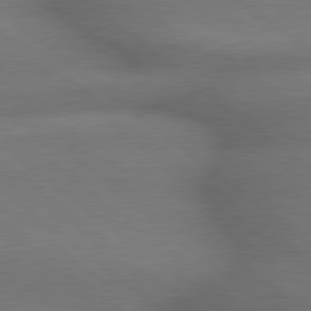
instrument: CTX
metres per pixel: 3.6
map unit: lApd
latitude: 79.4616
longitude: -166.8758
